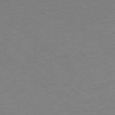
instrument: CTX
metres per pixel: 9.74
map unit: Hpe
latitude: -78.1228
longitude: 14.5574
